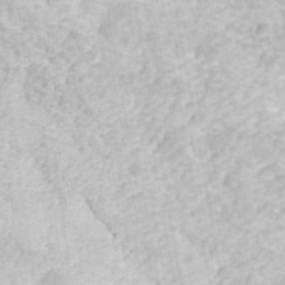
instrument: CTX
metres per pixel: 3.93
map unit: ANa
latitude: 44.5734
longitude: 46.1417
